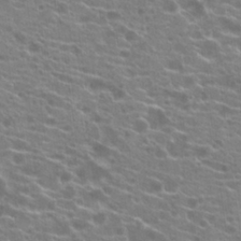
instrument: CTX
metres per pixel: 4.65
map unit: Hto
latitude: 21.4805
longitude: -40.3845
